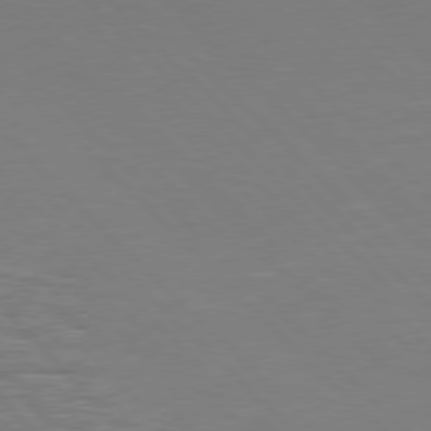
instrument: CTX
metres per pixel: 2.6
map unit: Hpe
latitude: 77.0458
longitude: -125.9906
